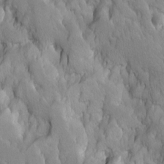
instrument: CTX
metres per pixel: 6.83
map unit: Ave
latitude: -11.0298
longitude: -118.4790
